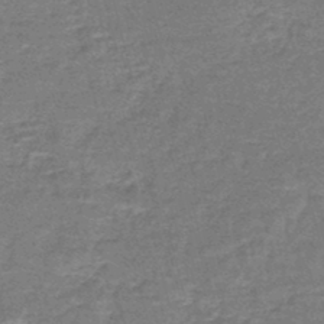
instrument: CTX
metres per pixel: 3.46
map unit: lHb
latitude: -43.6910
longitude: 55.6722
